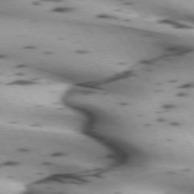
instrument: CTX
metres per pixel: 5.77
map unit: lApd
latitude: 72.5357
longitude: -53.2348
